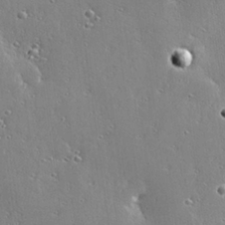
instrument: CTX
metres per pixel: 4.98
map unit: Hve
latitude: 28.7057
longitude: -92.7246
